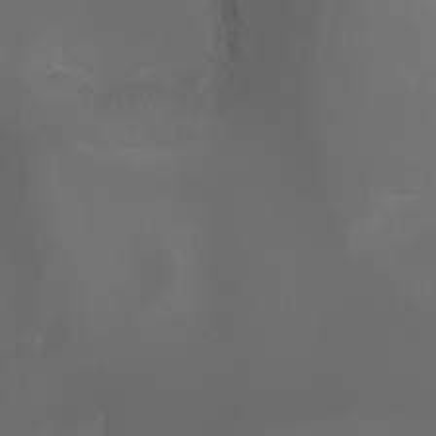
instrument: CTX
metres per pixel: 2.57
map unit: Aa
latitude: -7.1242
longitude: -72.9514
